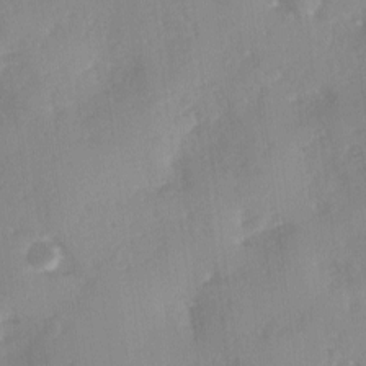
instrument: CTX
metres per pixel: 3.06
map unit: Ave
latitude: 0.1200
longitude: -111.5749
